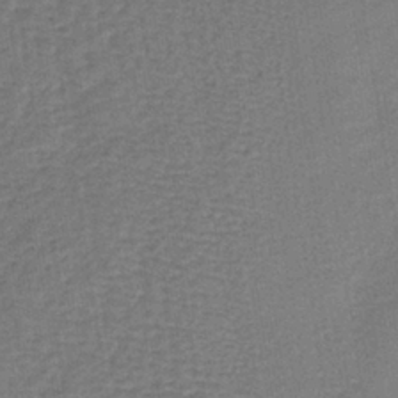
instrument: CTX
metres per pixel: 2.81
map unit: lHb
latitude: -38.0661
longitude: 59.7288
